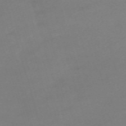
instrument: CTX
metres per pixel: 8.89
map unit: eHh
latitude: -61.6911
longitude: 49.2943
